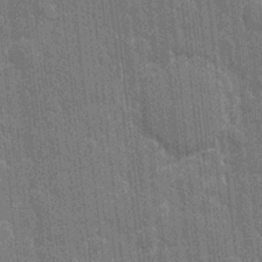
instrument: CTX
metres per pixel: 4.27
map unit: eHh
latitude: 6.3656
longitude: -74.6302
